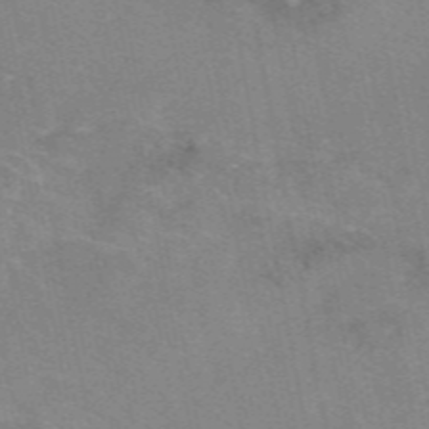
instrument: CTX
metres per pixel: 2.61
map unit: eAb
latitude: 49.4237
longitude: 105.1053
